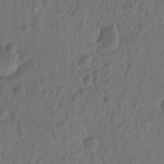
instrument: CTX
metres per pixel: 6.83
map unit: Hto
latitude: -8.3117
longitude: -45.6883
